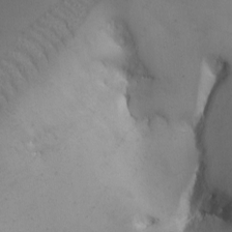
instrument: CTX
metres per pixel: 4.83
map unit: Ave
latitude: -7.4643
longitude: -119.3292
